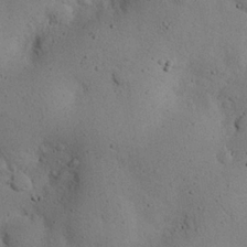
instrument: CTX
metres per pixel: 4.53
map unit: eHh
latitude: 24.3656
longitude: -72.4034
